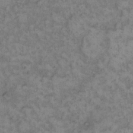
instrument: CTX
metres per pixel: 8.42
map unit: eHh
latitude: 13.7261
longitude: -64.0822
